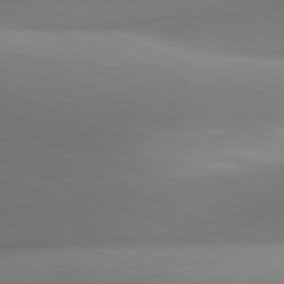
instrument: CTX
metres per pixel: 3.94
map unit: lApd
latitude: 81.4048
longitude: 135.7667
